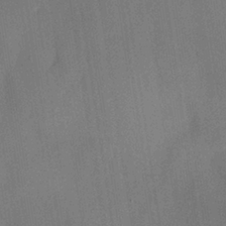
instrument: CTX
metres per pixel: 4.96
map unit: HNhu
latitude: 13.5182
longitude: 10.8786
